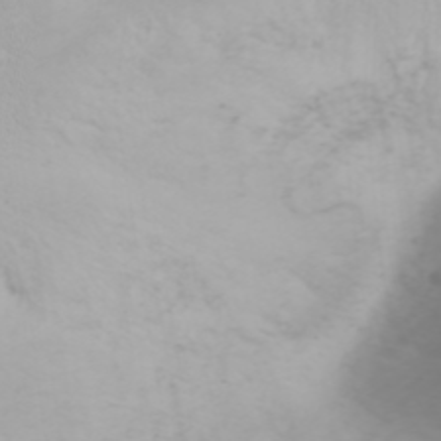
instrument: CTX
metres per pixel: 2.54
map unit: Nhu
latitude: -0.3685
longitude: -76.1200
